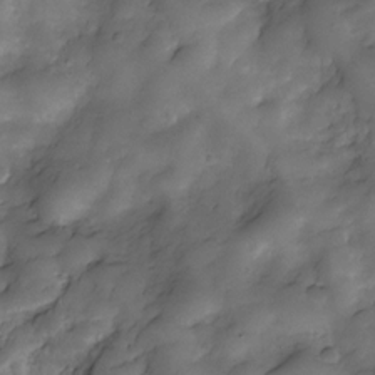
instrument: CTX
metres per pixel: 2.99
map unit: Nve
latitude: -27.2187
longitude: -148.6491
